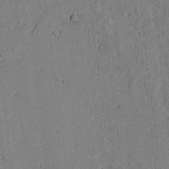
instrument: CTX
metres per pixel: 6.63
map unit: lAvf
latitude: 5.8394
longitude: 169.2942
